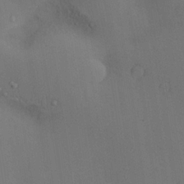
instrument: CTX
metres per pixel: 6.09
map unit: Nve
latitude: -7.8422
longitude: 174.2172
